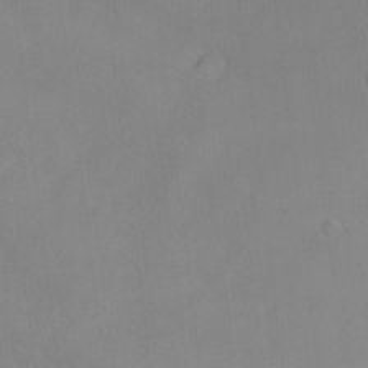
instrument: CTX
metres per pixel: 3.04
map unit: Ht
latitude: -8.4629
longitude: -36.8191
